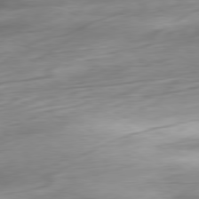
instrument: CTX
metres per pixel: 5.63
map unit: Ap
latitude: -80.3495
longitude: -69.3293
